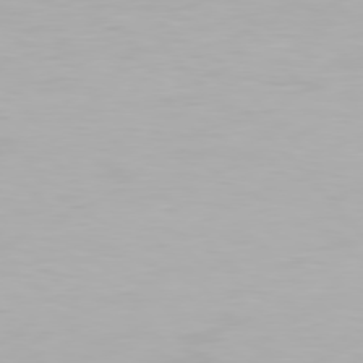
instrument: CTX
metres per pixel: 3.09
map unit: Hpe
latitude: 77.5938
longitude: -165.8394
